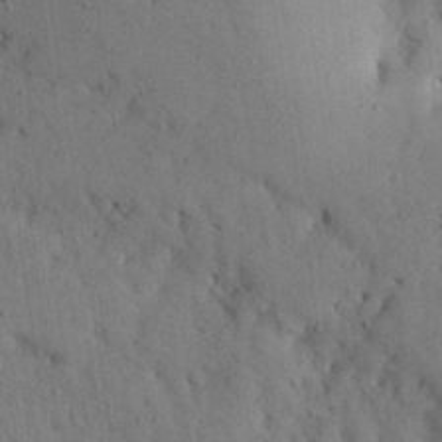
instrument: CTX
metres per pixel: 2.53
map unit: Nhu
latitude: 27.6505
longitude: -72.4223
